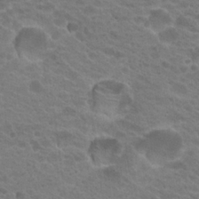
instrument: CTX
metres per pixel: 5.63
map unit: Hto
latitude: 20.5924
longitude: -38.2711
